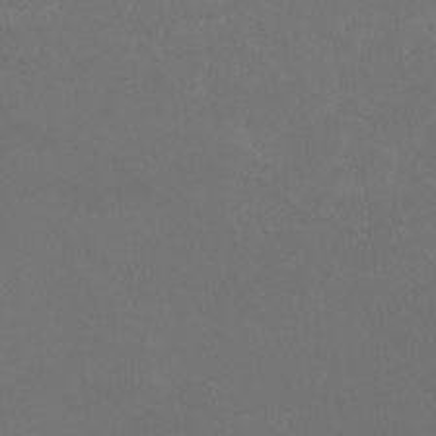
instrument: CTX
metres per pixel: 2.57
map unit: HNhu
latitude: 0.3089
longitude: -1.8583
